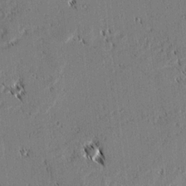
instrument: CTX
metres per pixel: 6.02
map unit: lAvf
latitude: 2.2333
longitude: -106.5735
